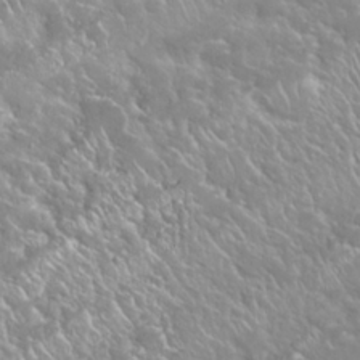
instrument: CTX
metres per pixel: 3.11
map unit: Nhu
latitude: 24.7624
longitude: -60.1578
